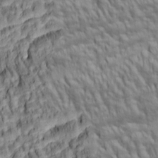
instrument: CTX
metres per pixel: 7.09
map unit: lAa
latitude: 5.4615
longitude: -115.6504
